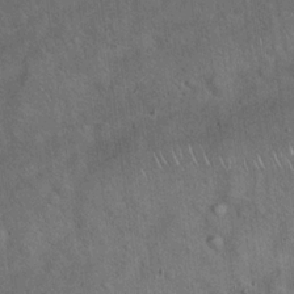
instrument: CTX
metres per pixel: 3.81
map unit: Hto
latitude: 17.9717
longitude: -53.0270
